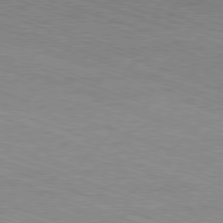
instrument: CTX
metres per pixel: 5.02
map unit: Ap
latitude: -81.5777
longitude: -74.2712
